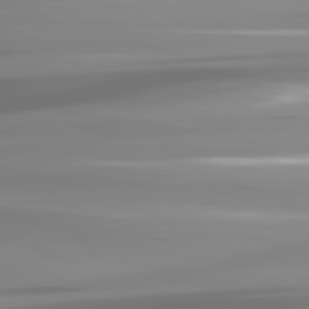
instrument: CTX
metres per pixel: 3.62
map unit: lApd
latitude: 81.5182
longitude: -139.3482
